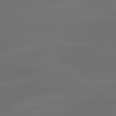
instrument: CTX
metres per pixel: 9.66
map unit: lApd
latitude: 80.2522
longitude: -91.2726
